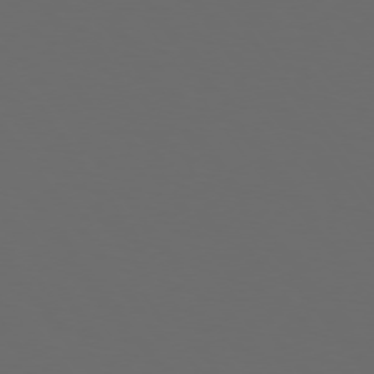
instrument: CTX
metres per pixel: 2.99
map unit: Hpe
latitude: 74.1767
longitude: -124.8191
